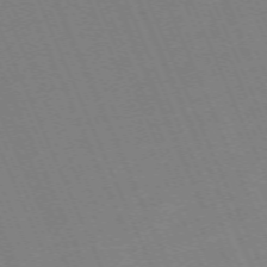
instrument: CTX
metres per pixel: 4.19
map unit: Hpe
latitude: -70.4251
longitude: 12.2362
